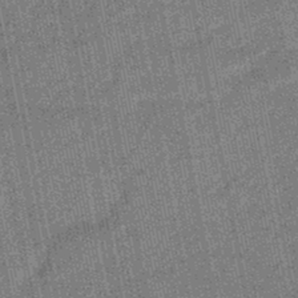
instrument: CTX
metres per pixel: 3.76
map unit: HNhu
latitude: -45.6722
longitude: 90.7841
